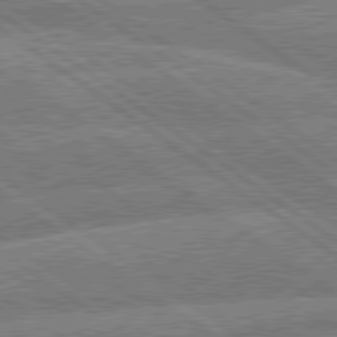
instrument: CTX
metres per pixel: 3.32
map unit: lApd
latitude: 79.6883
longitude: -160.7057
